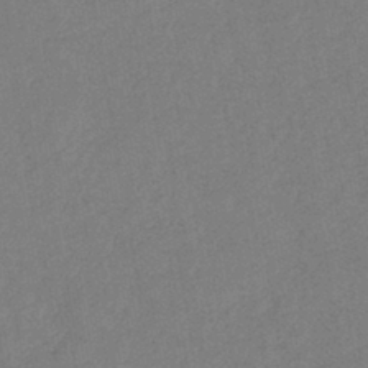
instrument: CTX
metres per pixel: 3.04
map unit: eHb
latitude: -41.2187
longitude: 79.4643
